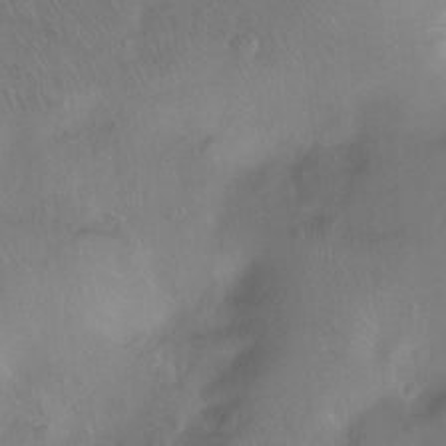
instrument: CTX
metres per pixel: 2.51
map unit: Ht
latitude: -6.9919
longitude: -37.6505
